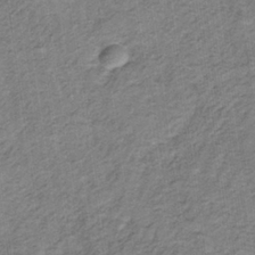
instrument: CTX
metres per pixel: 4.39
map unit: lHb
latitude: -32.0094
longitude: 64.9164
